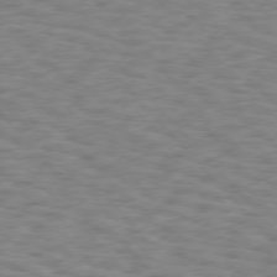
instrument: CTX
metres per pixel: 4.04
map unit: Hpe
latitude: 75.8772
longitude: -136.2523
